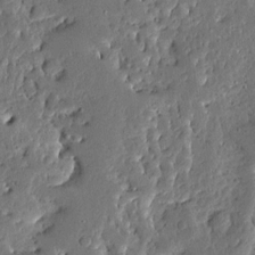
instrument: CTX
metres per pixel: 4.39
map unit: Ave
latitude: 13.7261
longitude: -137.8584
